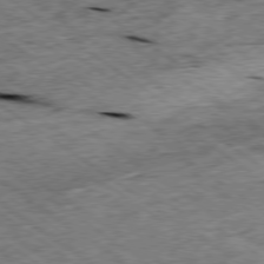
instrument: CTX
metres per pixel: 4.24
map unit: Ap
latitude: -79.2376
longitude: -87.4993
